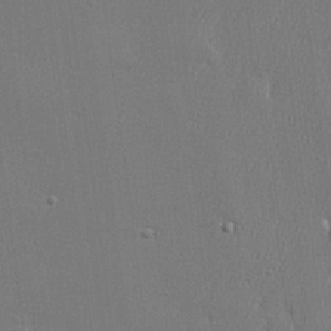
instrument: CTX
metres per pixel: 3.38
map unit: lHvf
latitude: 23.6505
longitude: 141.3321
